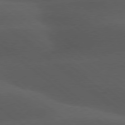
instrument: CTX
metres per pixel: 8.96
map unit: lApd
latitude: 77.8772
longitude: -55.6316
